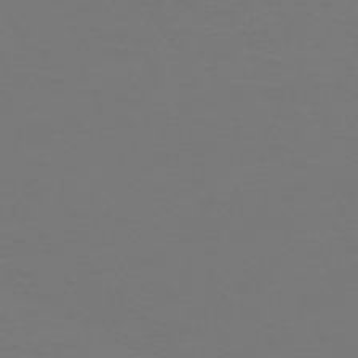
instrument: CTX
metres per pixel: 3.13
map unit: HNb
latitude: -51.5021
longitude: -43.6694
